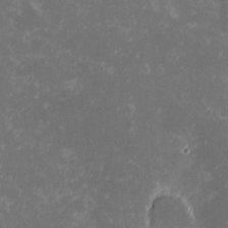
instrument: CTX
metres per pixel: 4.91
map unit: eHh
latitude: -0.9542
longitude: -85.6694
